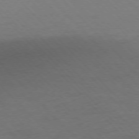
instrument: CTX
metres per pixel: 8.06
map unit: Ap
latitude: -76.7841
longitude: -85.8395
